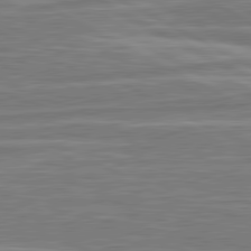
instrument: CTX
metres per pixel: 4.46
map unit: lApd
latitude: 81.1403
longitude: -173.3859
